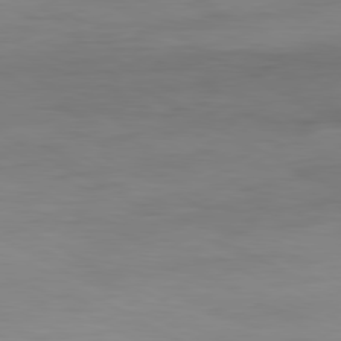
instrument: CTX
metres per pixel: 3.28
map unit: Hpe
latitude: -81.0298
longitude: 17.8045
